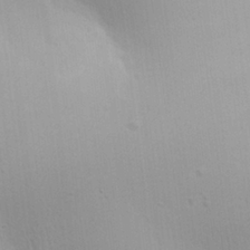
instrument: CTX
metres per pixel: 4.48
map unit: Aa
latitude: 24.4034
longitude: -136.2901
